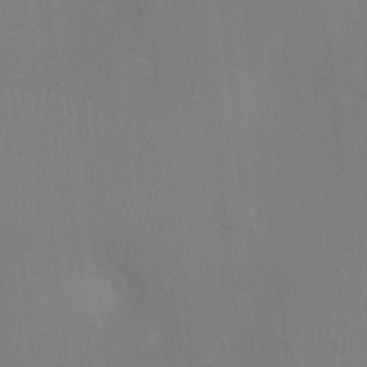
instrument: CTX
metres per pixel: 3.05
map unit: Ht
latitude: -3.5210
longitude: -17.7639
